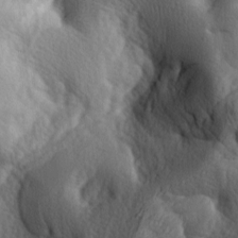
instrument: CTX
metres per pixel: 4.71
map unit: lAa
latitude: -7.0108
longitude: -124.1956
